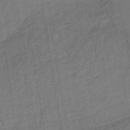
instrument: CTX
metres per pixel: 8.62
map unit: HNb
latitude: -38.4440
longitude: 50.3684
